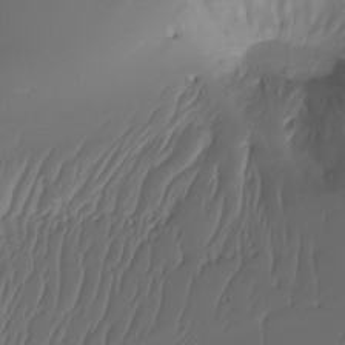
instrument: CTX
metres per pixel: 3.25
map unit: Htu
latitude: -14.9353
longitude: -47.2348
